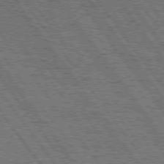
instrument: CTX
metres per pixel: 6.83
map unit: Hpe
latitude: 75.4238
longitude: -152.2145
